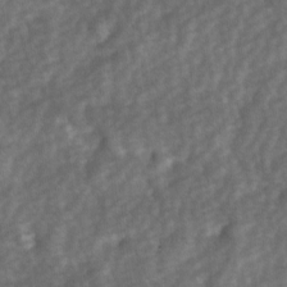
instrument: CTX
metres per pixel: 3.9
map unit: Ave
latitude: 1.3481
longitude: -112.6679
